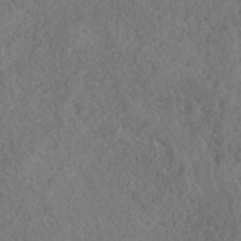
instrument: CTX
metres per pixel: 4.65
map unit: HNhu
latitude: -39.9556
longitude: 104.8408
